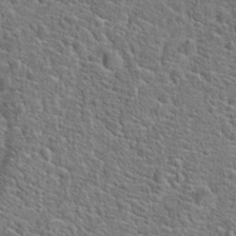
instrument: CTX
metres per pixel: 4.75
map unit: Hto
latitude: 21.1403
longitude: -44.5546
